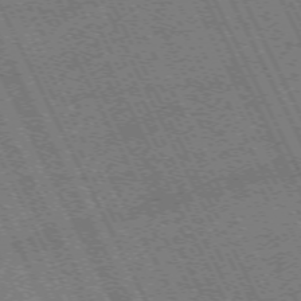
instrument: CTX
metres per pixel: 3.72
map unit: Hpe
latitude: -71.3888
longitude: 14.1984
